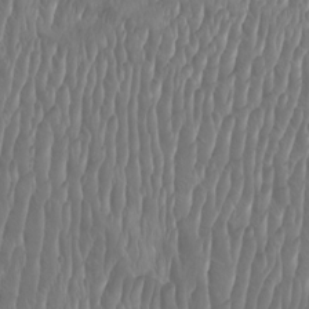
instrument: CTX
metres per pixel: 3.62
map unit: Htu
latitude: -9.4265
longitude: -76.1766
